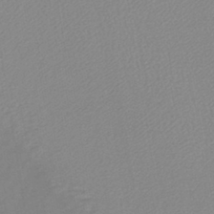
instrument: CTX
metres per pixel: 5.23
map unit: lHb
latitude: -40.6707
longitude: 64.1984
